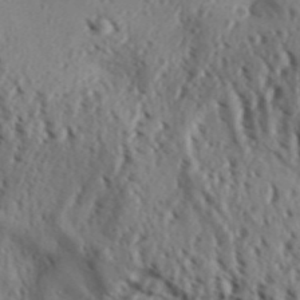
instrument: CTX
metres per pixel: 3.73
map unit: Aa
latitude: 31.7828
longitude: -136.4979
